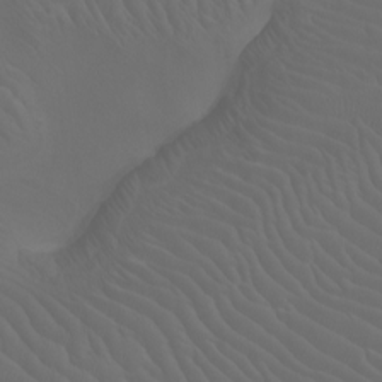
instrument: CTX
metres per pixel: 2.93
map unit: Nhu
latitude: -4.9163
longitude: -90.2900
